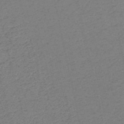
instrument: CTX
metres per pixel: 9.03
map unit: HNb
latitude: -54.1417
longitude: -39.3104
